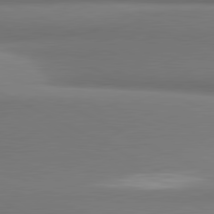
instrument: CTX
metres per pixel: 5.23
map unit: lApd
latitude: 81.2348
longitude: 178.0472
